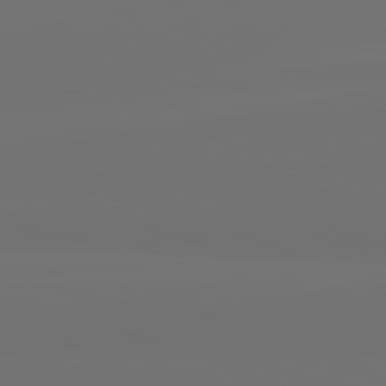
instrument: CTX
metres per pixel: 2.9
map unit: lApd
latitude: 82.2144
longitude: 163.5399
